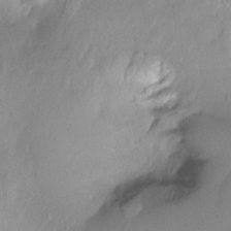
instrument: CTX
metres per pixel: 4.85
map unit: Htu
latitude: -15.2187
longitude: -45.2348
